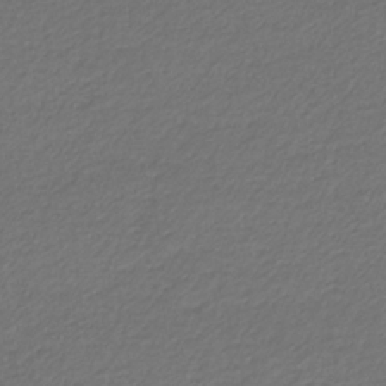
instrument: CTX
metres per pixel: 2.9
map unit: eHb
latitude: -32.8408
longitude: 70.0850
